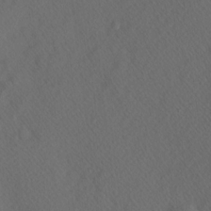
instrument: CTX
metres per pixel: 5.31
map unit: Hve
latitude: 12.1956
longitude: -90.0255
